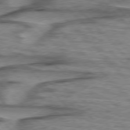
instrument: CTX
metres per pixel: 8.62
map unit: lApd
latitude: 76.6679
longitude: -77.5371
